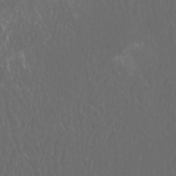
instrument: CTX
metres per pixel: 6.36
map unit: Htu
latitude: -11.4076
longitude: -73.1592
